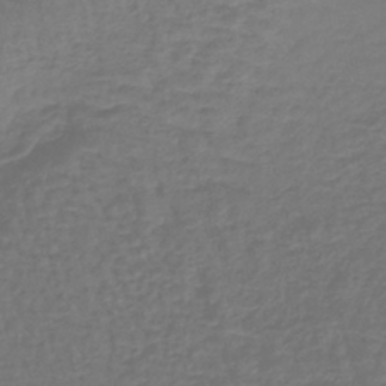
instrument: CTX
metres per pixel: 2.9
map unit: lHb
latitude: -43.0864
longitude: 65.1998
